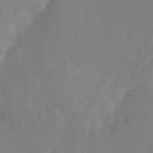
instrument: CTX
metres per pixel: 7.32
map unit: Ht
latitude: -14.3873
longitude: -56.5356
